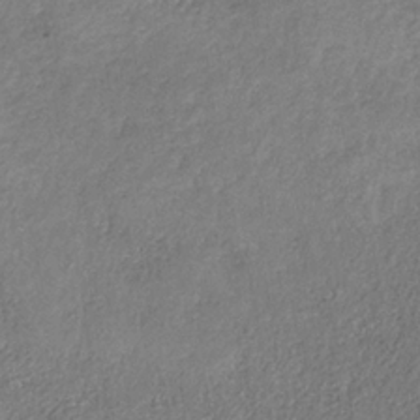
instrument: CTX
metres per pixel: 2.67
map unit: HNb
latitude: -32.0472
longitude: 59.0675
